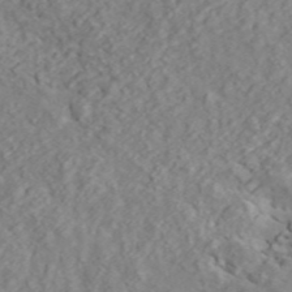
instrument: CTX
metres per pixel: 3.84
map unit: ANa
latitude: 45.1403
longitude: 23.3699
